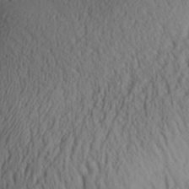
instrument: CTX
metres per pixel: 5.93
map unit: Aa
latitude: 31.9528
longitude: -141.7260
